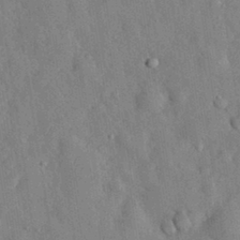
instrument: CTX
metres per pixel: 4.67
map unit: eHh
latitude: 30.6869
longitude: -77.8016
